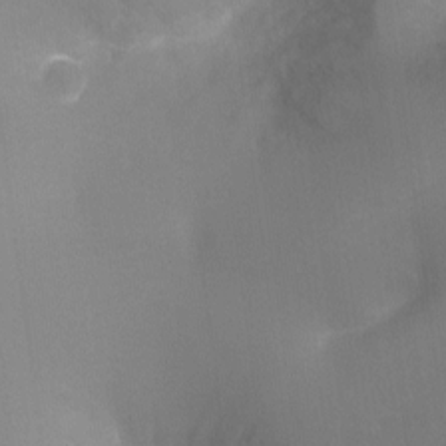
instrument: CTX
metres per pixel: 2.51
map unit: Ht
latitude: -9.0108
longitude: -24.9135
